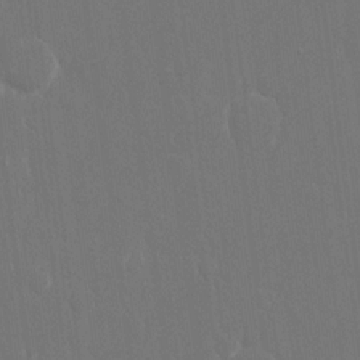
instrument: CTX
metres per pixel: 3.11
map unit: eHh
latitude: 15.3671
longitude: -72.4223
